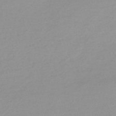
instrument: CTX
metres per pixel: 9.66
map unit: lHb
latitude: -44.7652
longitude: 69.1242
